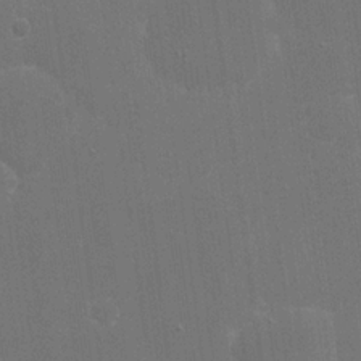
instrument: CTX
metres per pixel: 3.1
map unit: eHh
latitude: 20.4223
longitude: -68.3467
